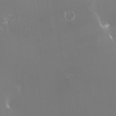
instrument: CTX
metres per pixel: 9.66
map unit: HNhu
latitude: -0.2173
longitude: 4.3117
